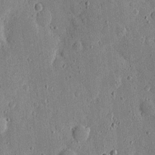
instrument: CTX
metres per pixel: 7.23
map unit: eHh
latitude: 5.9150
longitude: -71.7261
